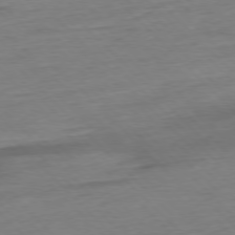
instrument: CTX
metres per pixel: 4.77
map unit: Hpe
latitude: -77.4643
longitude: -14.1200
